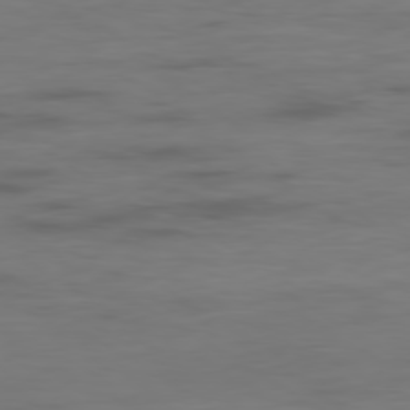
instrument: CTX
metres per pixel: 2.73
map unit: Ap
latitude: -79.3320
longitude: -77.9528
